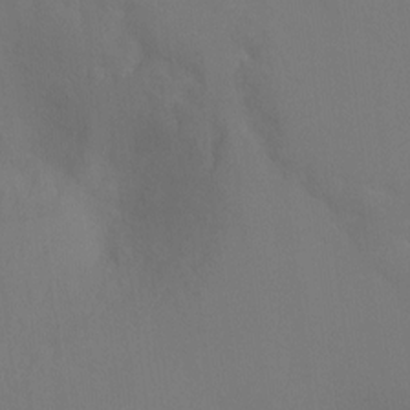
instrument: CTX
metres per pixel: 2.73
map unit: Ht
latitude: -10.3117
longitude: -33.8205
